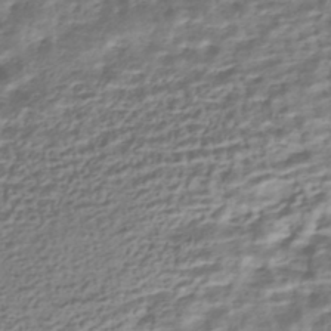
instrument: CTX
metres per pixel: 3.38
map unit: HNhu
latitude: -42.7085
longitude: 100.5006
